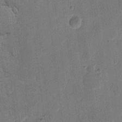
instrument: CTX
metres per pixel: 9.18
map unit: eHh
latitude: 11.4427
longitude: -67.0080
